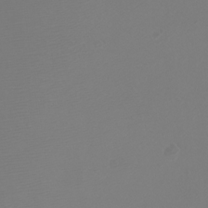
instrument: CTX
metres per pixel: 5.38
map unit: Htu
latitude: -5.2754
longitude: -72.6302
